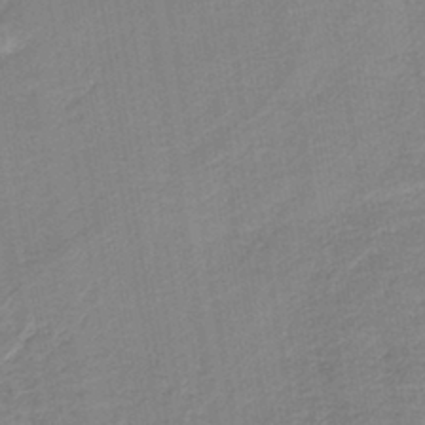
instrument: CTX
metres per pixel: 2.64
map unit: HNb
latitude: -40.7463
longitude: 50.6707
